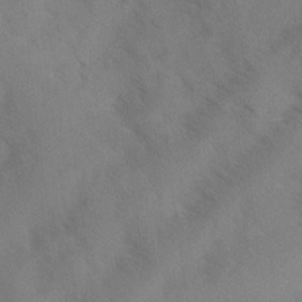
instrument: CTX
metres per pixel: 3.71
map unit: Ave
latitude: -0.0661
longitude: -111.3671
